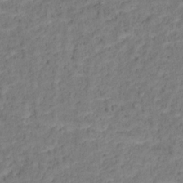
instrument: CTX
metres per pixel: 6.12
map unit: Ht
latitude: 12.6680
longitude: -40.0633
